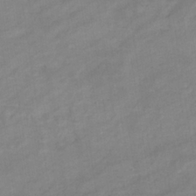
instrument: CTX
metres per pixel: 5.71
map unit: eHb
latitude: -33.8612
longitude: 72.7463
